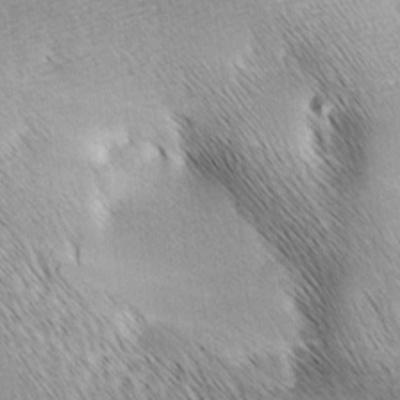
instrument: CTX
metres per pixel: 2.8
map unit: lAa
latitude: -4.8975
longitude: -120.8758
